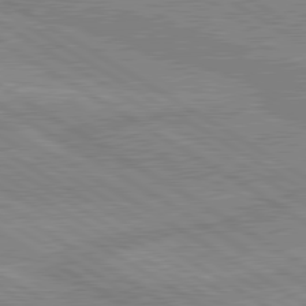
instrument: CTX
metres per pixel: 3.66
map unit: lApd
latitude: 80.2145
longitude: -175.1592
